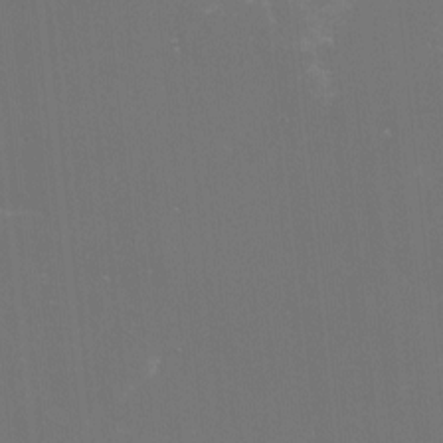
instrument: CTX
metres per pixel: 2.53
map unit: lHvf
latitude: -13.8800
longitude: -100.9892
